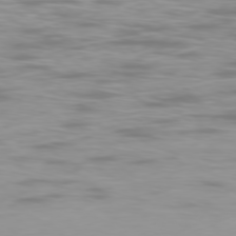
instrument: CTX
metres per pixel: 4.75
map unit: Ap
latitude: -78.9730
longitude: -61.4426
